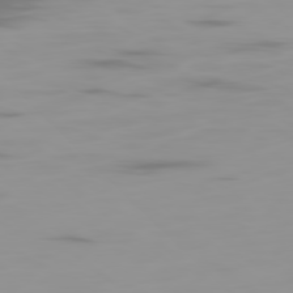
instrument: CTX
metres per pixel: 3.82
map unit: Ap
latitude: -79.7288
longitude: -68.7624
